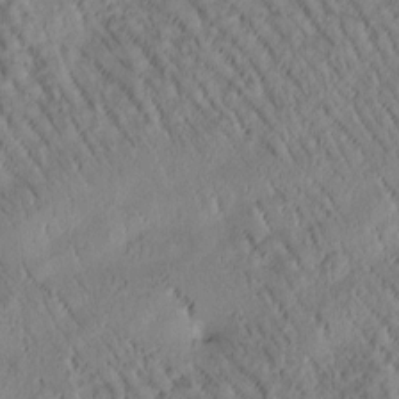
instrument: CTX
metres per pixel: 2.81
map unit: Htu
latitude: -0.9164
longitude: 171.8800
